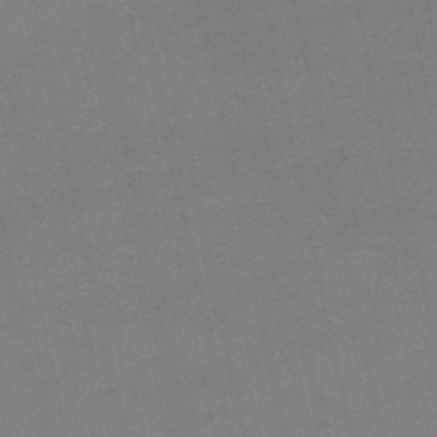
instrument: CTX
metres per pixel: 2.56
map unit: lHb
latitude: -45.4643
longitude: 58.6140
